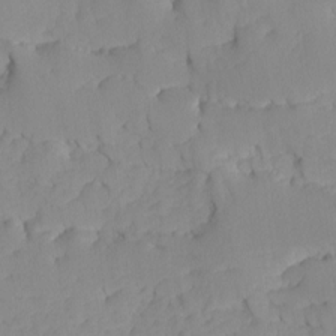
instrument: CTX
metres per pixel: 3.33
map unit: Ave
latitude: -8.6518
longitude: -116.9514
